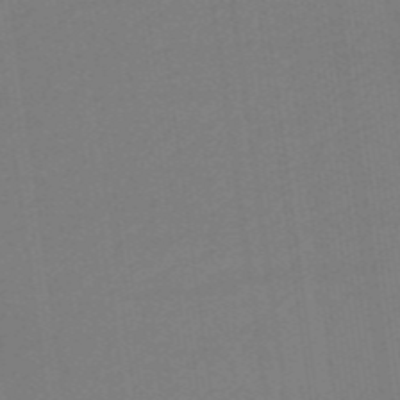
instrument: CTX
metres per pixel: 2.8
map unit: eHb
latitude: -48.5007
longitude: 87.3132
